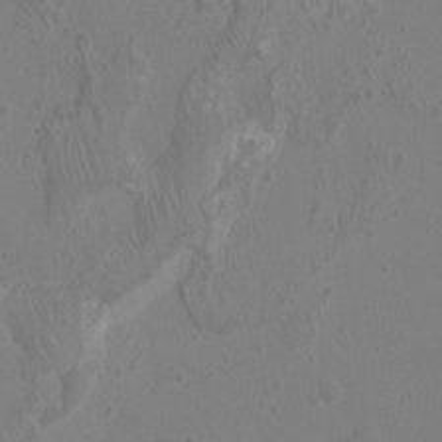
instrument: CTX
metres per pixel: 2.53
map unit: Ht
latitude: -1.8045
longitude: -18.1577
